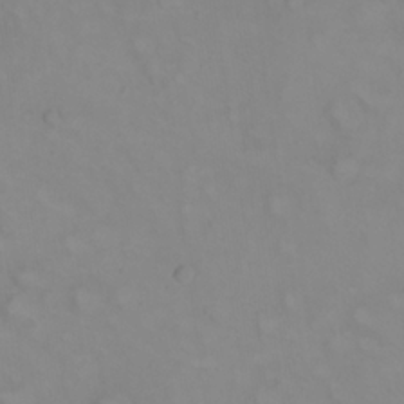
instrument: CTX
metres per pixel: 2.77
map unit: eHh
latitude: 22.5357
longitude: -61.7449
